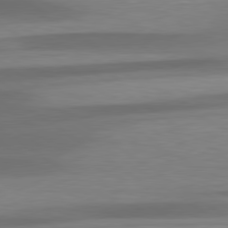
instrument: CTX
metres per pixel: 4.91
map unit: lApd
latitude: 79.7828
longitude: -86.4790
